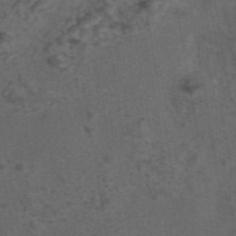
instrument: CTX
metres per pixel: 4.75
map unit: eAb
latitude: 43.5182
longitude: 106.9353
